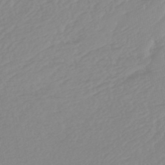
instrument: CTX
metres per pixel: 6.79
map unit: lHb
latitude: -45.0864
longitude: 79.4643
